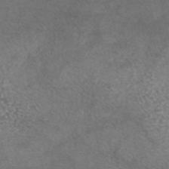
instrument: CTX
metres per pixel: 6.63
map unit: eAb
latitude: 44.4034
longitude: 108.0094
